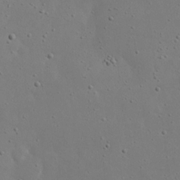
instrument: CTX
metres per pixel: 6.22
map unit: eHh
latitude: 18.9702
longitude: -71.5182
